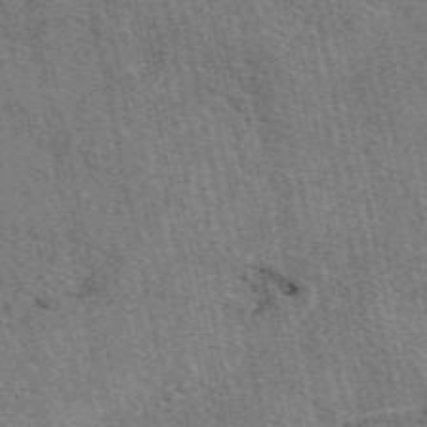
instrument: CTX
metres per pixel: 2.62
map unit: eAb
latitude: 50.6868
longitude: 114.4440
